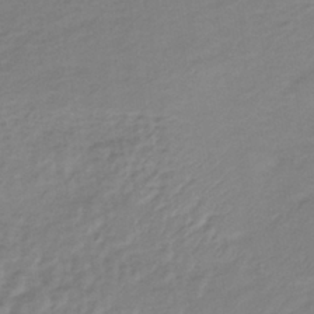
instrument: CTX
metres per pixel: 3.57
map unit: lHb
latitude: -37.1242
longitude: 70.5385
